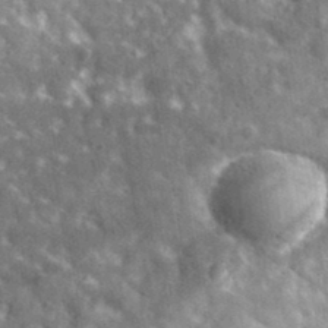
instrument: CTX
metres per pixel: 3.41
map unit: lHvf
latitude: 35.9717
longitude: -90.1767
